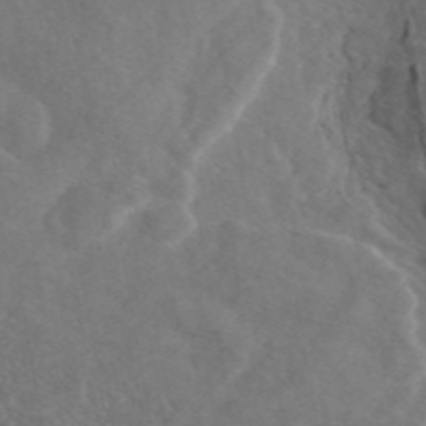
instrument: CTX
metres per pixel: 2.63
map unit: eAb
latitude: 46.7058
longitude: 114.5574
